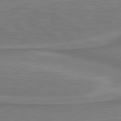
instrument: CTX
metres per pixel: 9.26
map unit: lApd
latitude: 81.0836
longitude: 172.5574
